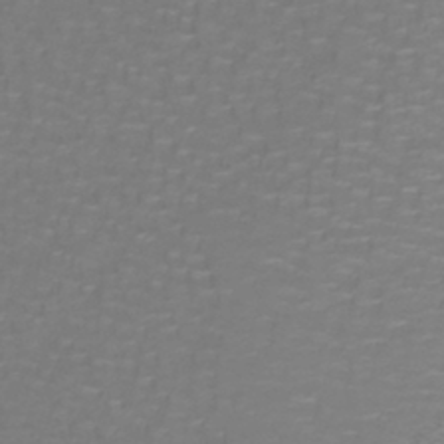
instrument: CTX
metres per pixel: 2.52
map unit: lHb
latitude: -42.1416
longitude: 57.1431
